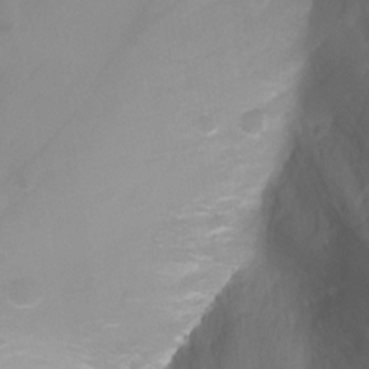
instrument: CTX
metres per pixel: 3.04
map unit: Ht
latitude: -1.8423
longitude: -27.4615
